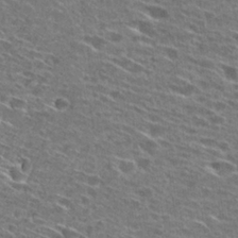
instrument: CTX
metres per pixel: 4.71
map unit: Hto
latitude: 27.7450
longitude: -46.1956
